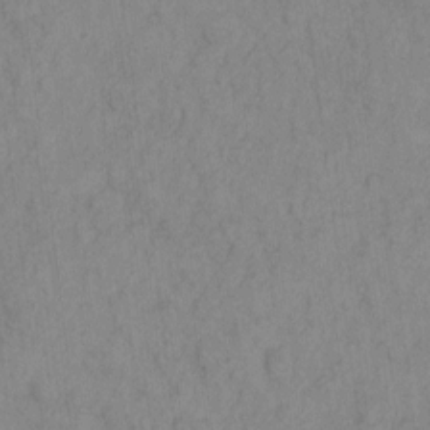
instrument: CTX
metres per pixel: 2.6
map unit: eHh
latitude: -1.5399
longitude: 18.5385
